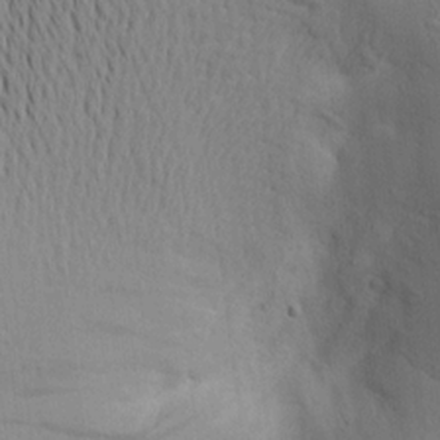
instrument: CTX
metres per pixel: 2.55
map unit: Aa
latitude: 17.7072
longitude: -149.0081
